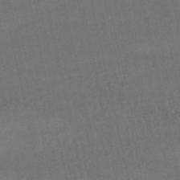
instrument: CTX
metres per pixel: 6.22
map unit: lHb
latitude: -47.8422
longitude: 70.5385
